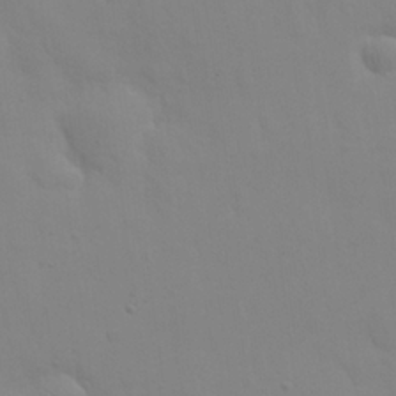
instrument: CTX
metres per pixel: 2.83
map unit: eHh
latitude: 25.0836
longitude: -65.7639
